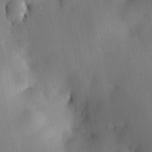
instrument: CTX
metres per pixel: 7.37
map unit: HNhu
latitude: 15.4238
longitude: 12.0283
